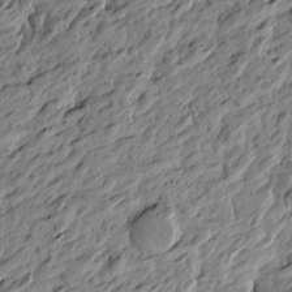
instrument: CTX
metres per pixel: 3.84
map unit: Htu
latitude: -2.9541
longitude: -178.9703
